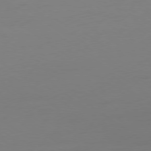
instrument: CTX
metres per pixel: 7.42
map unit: Ap
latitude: -79.1998
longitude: -65.3293
